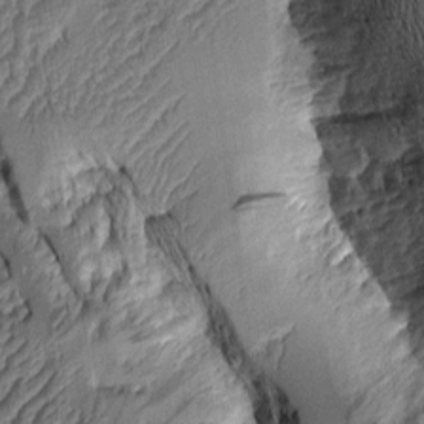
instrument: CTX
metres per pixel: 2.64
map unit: Aa
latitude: 8.4979
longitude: -128.8569
